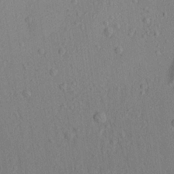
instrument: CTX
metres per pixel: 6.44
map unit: Aa
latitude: 21.8584
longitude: -139.4615
